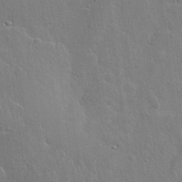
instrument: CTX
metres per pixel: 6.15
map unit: Hto
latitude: 20.2523
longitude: -49.4615
